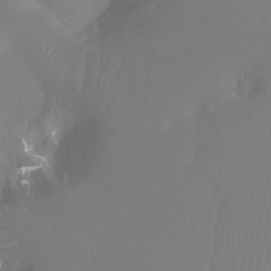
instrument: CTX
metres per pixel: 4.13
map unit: Htu
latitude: -12.8408
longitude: -45.8205
